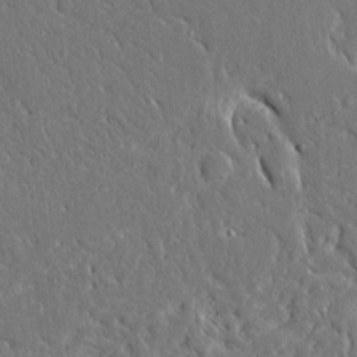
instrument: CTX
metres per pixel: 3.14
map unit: Ave
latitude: 14.6302
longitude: -139.5749
